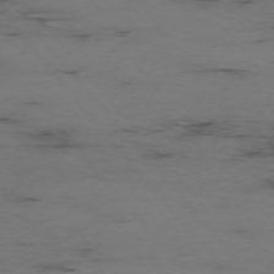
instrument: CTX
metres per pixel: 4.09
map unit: Hpe
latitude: -76.0472
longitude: -17.4615
